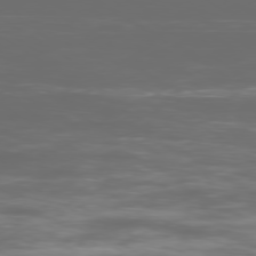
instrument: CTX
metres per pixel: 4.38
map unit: Ap
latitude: -79.2942
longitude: -74.2900
